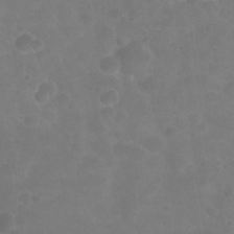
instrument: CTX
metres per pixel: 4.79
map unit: Nhu
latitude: 25.3859
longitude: -52.4601
